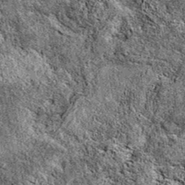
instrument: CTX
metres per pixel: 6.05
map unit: eAb
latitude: 38.1956
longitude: 111.0675
